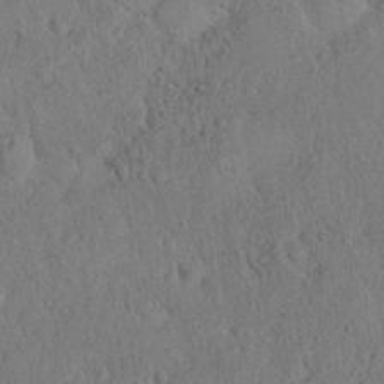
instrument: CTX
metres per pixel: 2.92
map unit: eHh
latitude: 18.5734
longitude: -62.1389
